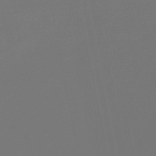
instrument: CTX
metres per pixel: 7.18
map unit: eHb
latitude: -50.6140
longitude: 69.8611
